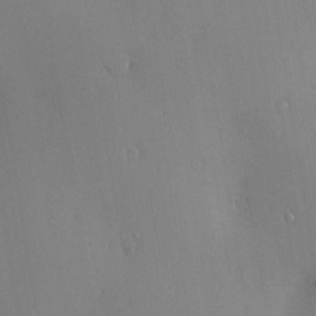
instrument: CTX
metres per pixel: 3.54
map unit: Nve
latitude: -7.8989
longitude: 174.0283
